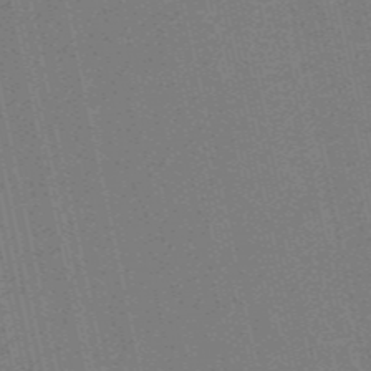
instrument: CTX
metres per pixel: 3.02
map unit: HNb
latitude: -55.7667
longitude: -42.4223
